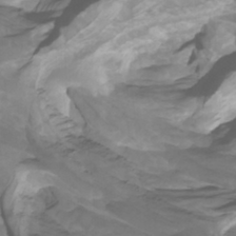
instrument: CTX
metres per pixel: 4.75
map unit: Htu
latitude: -5.2565
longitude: -76.6112
